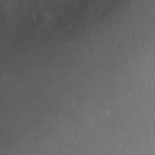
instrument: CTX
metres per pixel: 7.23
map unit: Ht
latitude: 0.5168
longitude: -36.8947
